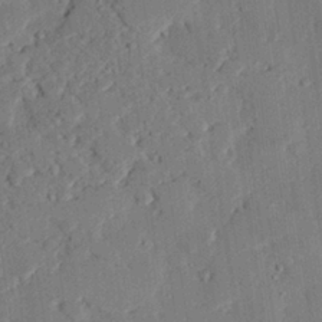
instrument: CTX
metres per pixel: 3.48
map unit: eHh
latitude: 27.6127
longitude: -82.3656
